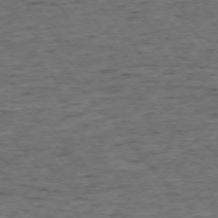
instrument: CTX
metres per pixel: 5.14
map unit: Ap
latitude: -75.4077
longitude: -90.0633
